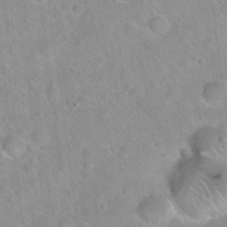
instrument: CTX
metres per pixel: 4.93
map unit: Hto
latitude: 21.0648
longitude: -52.5924
